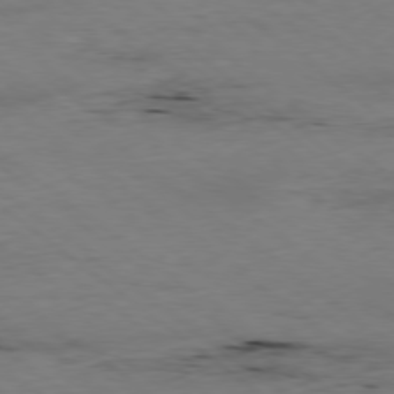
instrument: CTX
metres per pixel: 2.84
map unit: Ap
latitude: -78.6896
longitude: -90.5168
